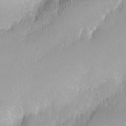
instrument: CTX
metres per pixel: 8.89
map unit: Nhe
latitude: -2.6329
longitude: -59.6316
